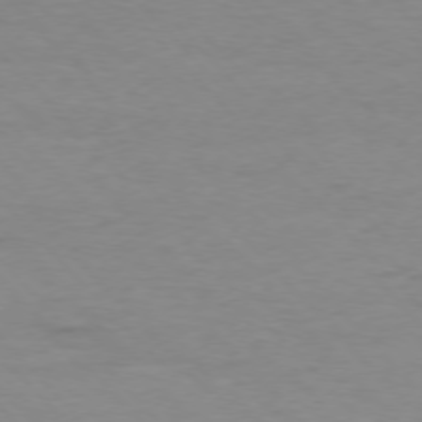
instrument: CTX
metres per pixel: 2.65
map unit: Ap
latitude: -77.1242
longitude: -83.3292
